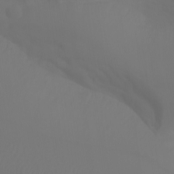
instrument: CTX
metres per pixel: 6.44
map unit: Aa
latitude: -11.2187
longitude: -68.4223
